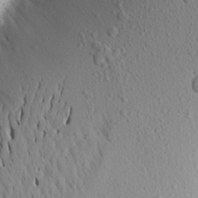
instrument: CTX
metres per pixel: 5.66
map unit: Aa
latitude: 18.8002
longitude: -148.4601
